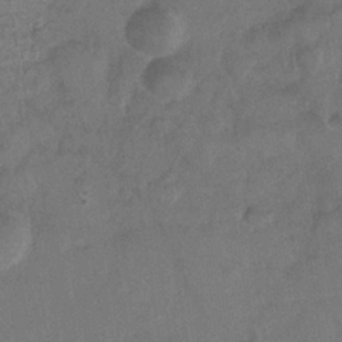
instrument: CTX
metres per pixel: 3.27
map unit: Nhe
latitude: -36.5573
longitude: -176.8191
